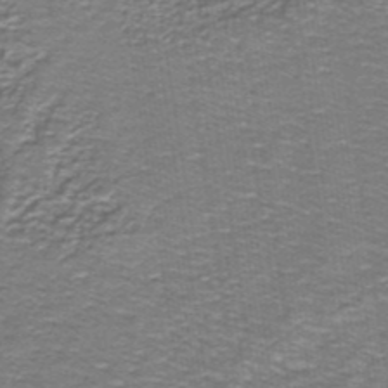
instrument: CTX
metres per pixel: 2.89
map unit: lHb
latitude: -40.5574
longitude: 55.9178
